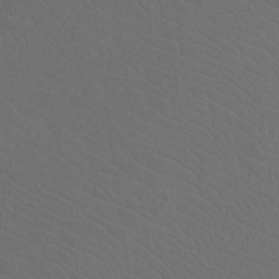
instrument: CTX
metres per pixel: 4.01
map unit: Htu
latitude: -11.4265
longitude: -72.6868
